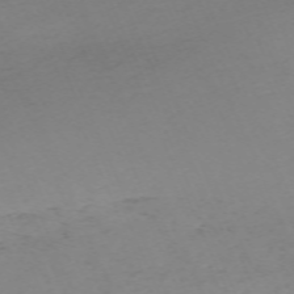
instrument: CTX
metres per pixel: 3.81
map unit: Nhu
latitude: -67.5021
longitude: 38.3873
